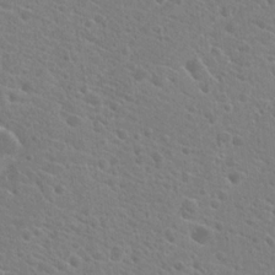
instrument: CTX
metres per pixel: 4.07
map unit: Hto
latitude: 21.1403
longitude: -39.6505
